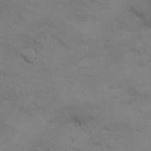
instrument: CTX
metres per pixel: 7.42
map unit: Ht
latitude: 11.1403
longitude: -33.0081
